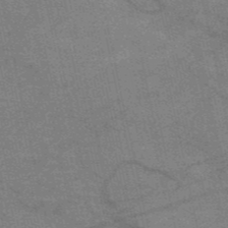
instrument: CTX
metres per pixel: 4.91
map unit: HNb
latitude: -53.2942
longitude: -46.2334
